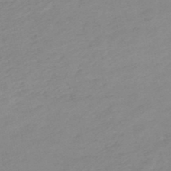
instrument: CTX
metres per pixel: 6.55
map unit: lHb
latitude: -48.5952
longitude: 77.0864
